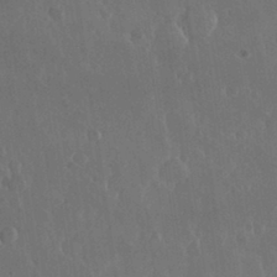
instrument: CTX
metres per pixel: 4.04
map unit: Nhu
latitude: 30.6680
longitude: -56.6301
